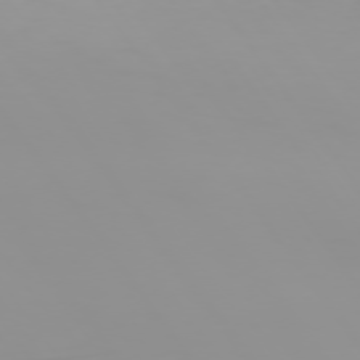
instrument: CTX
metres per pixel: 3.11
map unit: Hpe
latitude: 73.9339
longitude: -128.7813
